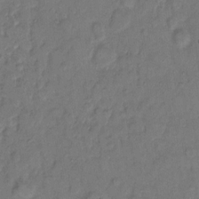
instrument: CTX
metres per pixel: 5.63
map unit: eHh
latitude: 8.8569
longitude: -62.0822
